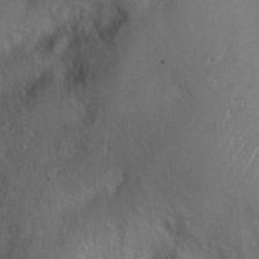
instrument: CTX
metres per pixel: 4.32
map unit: Hto
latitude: 21.4427
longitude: -50.4223
